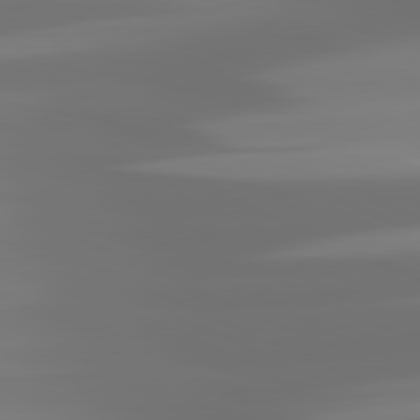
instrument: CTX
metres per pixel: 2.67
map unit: lApd
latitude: 81.3293
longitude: -137.6505
